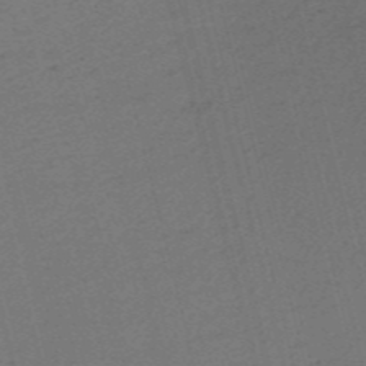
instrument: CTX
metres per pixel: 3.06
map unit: HNb
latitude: -55.4266
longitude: -39.5371
